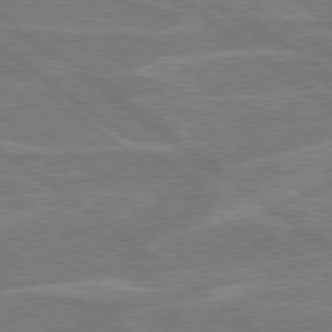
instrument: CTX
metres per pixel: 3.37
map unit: Hpe
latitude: 78.5735
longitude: -130.1389
